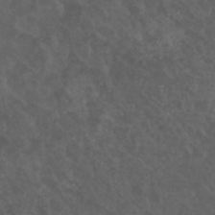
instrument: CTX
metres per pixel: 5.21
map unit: Nhu
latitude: 23.3293
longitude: -64.7624
